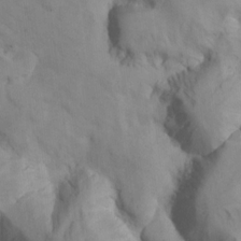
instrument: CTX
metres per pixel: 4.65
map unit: Nhu
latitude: 13.0081
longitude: -29.3670
